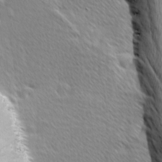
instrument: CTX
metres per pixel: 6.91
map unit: Ave
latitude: 8.5735
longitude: -106.3278
